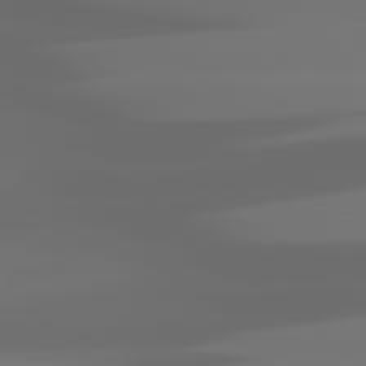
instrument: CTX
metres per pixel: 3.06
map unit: lApd
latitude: 81.9528
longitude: -145.8394
